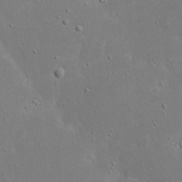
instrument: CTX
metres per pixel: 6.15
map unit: eHh
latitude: 17.1592
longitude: -71.4615
